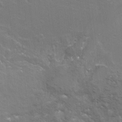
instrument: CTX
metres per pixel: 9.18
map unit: Hto
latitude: -6.8597
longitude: -44.5923
